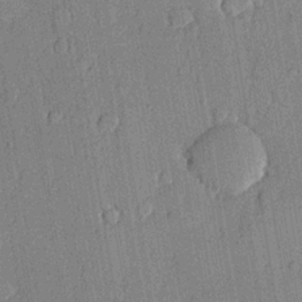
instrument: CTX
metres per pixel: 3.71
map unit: lHvf
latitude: 20.8002
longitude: 145.0109
